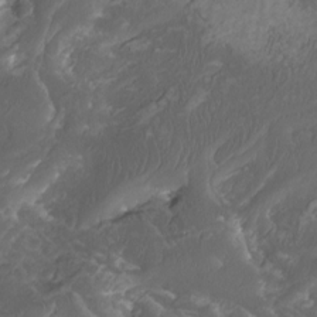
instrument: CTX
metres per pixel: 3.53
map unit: Htu
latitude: -11.7100
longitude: -73.9717
